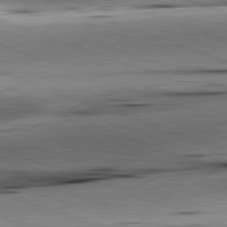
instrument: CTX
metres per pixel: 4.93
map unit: lApd
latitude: 81.8394
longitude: -151.3481
